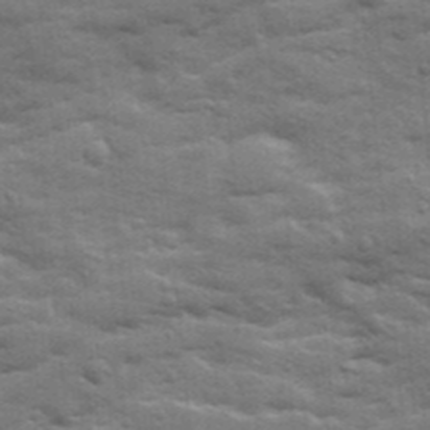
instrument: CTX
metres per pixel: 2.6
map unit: Ave
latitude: 19.2159
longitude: -129.6127
